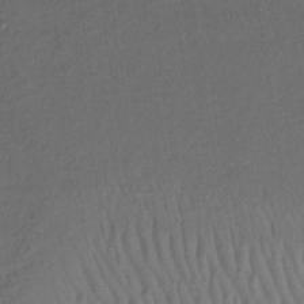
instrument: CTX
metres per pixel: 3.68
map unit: lHb
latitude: -34.4251
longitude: 65.1431
